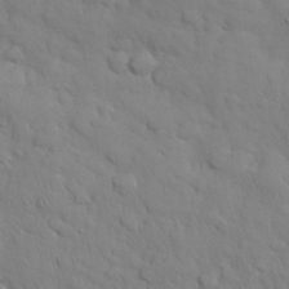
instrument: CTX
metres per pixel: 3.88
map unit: Nhu
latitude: 28.1955
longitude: -68.7813
